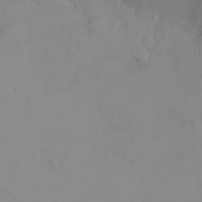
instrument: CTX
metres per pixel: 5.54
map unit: eHh
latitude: -9.1431
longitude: -68.1389
